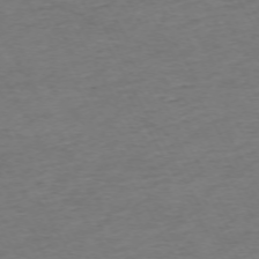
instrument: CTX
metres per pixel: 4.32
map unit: Ap
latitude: -72.5762
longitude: -69.5749
